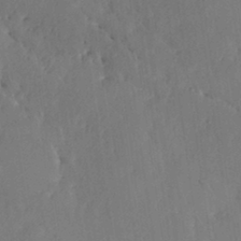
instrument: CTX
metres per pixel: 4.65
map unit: HNhu
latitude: 8.0444
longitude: -0.8758
